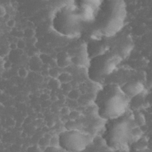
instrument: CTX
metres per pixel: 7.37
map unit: eHh
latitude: 33.2159
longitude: -63.8017
